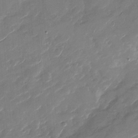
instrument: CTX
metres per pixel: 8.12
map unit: Nhu
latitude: -28.2362
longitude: -73.8395
